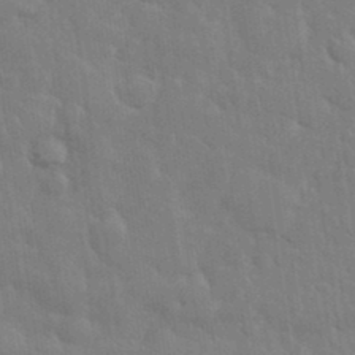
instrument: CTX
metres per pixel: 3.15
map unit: eHh
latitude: 35.1781
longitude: -61.1403
